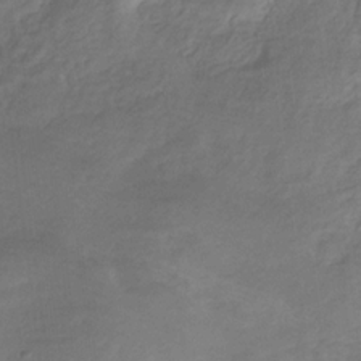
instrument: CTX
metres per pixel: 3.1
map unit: HNhu
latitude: -29.1242
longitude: 66.7463
